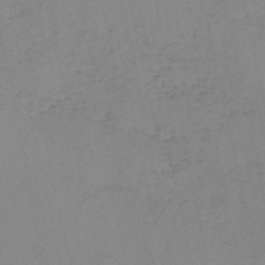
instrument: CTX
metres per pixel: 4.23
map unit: HNb
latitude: -52.8785
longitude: -42.3278
